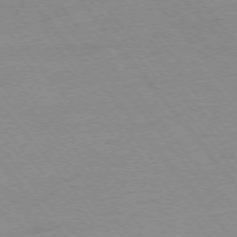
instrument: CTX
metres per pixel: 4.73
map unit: Ap
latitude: -76.0094
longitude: -87.3481
